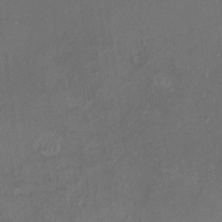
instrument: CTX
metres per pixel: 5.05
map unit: HNhu
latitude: 5.1592
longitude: 13.7667
